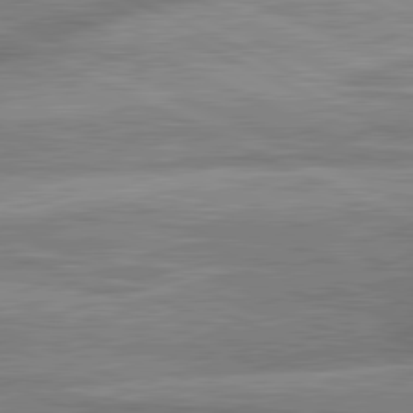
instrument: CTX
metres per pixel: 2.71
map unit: lApd
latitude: 81.6316
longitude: -167.2726
